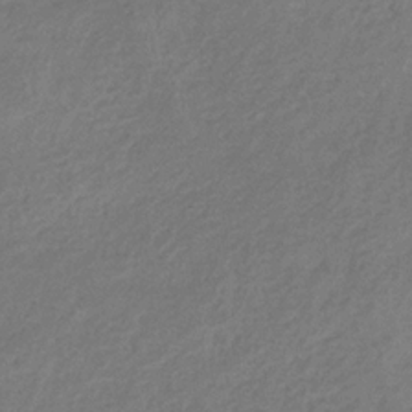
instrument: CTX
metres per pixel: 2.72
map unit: eHb
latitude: -30.5196
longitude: 70.8219
